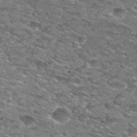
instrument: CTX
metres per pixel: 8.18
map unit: Nhu
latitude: 29.0836
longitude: -48.4034
